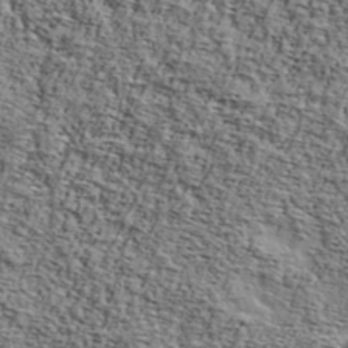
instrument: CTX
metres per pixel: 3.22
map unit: Ave
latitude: 42.9136
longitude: -110.0444
